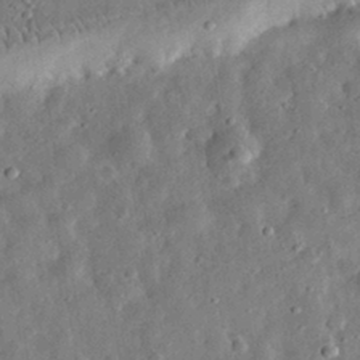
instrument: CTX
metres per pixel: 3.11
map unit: eHh
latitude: 31.7450
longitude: -77.0458
